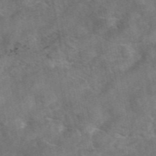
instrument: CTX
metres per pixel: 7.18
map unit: eAb
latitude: 46.7624
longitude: 127.7477
